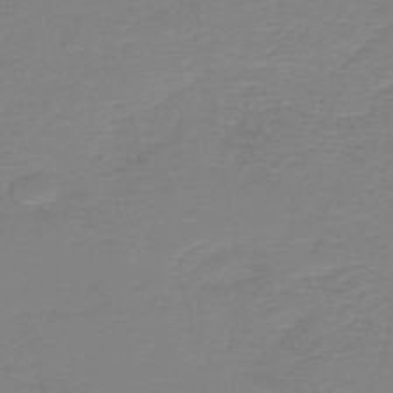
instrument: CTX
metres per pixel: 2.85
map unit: HNb
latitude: -45.4077
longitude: 53.3698
